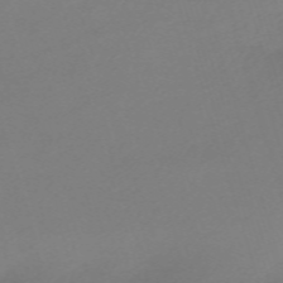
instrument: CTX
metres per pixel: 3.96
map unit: eHh
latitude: -62.2172
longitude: 52.8030
